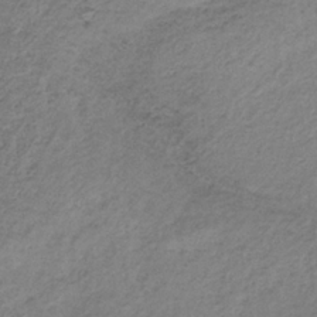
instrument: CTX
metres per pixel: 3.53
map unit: HNb
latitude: -32.0661
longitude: 62.7085
